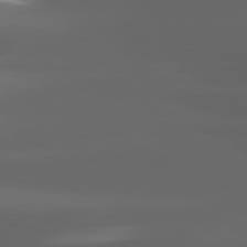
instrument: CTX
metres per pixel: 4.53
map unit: lApd
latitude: 81.4804
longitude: -146.7436
